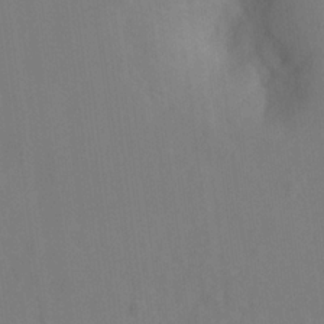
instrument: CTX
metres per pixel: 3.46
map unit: Hto
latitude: -7.8422
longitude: -41.2348
